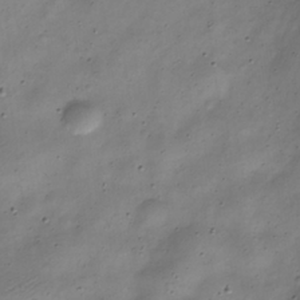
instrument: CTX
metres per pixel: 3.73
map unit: Nve
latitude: -23.3699
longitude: 106.4629
